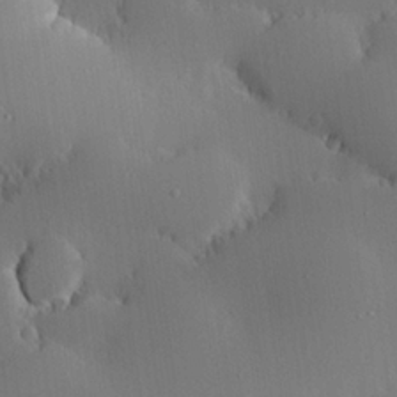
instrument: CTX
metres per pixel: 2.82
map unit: eHh
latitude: 23.7827
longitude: -91.3104
